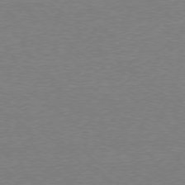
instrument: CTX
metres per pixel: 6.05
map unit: Ap
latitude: -78.3495
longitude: -82.5167
